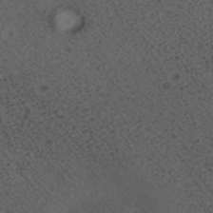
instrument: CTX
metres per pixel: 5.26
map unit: HNhu
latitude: -39.7100
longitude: 97.6344
